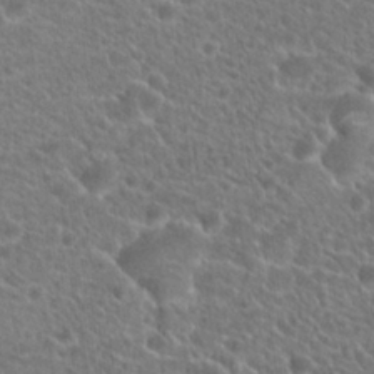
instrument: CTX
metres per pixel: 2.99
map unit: Hto
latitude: 20.6491
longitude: -38.9514
